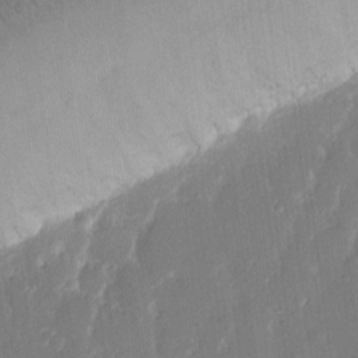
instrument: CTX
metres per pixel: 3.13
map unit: eHh
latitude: 13.7072
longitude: -70.7435
